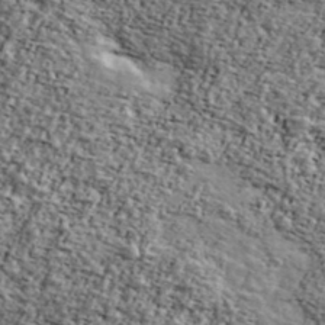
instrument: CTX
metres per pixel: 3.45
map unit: Ave
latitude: 42.1011
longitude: -110.7058
